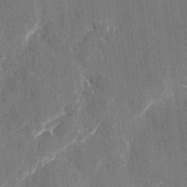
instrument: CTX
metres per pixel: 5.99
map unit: eHh
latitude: 7.9150
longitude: -67.8772
